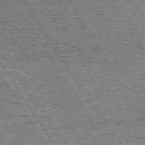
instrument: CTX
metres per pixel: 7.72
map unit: Hpe
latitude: 74.8947
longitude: -155.0269
